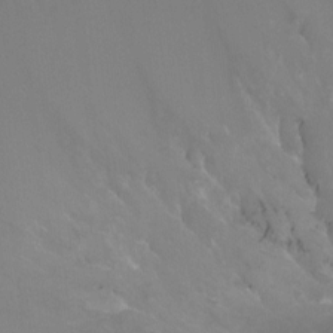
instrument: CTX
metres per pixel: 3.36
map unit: Ht
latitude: -12.3495
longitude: -44.4979
